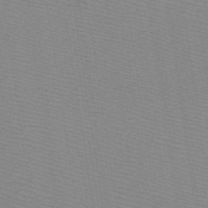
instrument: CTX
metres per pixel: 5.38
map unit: lHb
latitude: -40.9353
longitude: 52.9730
